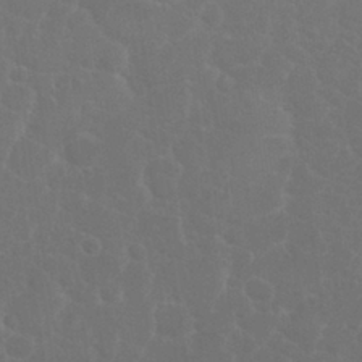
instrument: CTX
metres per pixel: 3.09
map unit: Nhu
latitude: 27.3671
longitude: -51.9717
